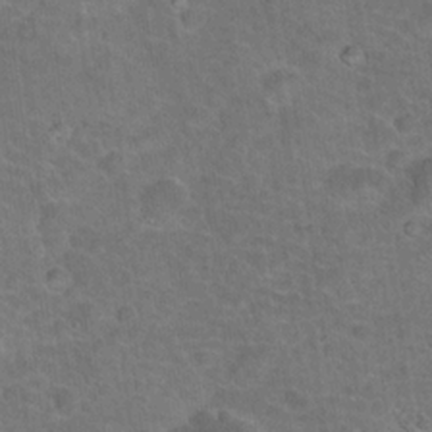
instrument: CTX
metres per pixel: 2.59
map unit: Hto
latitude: 18.7057
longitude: -43.5182
